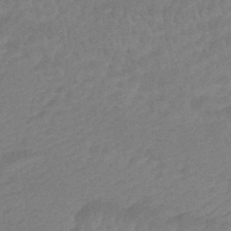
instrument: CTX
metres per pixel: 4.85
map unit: HNhu
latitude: -45.4077
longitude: 90.9164
